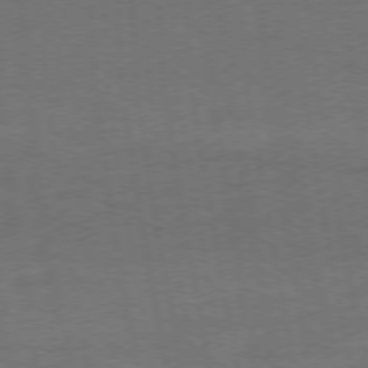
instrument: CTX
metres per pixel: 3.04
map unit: Ap
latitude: -74.9542
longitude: -74.6679
